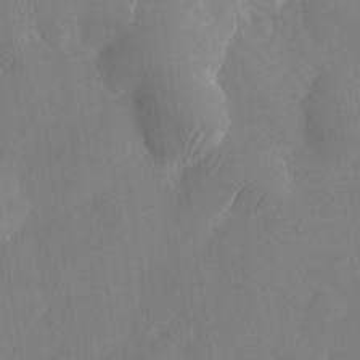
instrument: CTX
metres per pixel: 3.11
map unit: Nhu
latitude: -24.9919
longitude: -70.4412
